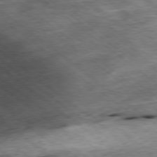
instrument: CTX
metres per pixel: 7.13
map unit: Ap
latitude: -78.9352
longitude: -48.3089
